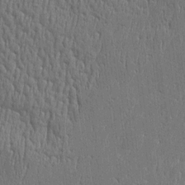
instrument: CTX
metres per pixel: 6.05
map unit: Htu
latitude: -5.5210
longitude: 175.7855
